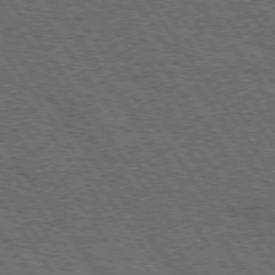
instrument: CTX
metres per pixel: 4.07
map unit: Hpe
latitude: 73.7639
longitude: -131.4049
